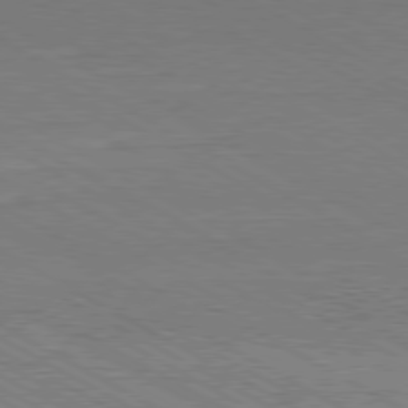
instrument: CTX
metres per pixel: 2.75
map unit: Hpe
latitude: -80.7086
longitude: 20.5007
